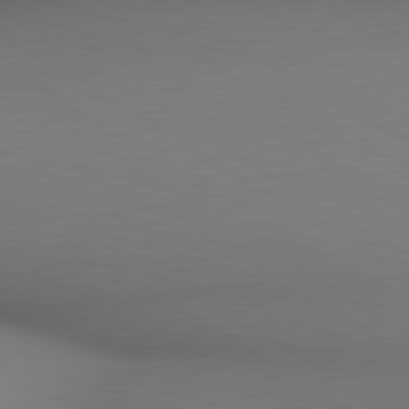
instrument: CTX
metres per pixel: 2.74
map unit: lApd
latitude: 80.3467
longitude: 134.2739
